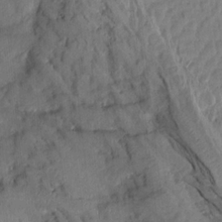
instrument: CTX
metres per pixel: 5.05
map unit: Aa
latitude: 15.5749
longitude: -145.4048
